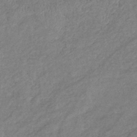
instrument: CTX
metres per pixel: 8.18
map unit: eHb
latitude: -39.0676
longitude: 78.1416
